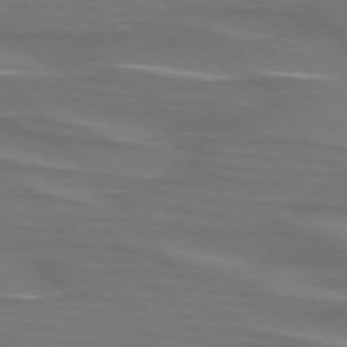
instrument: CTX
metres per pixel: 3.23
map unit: lApd
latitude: 75.4615
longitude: -80.5357
